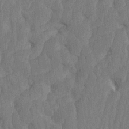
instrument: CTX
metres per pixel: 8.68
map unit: HNhu
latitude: -2.0472
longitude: 14.3307
